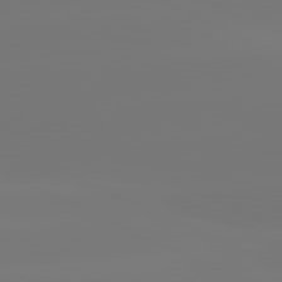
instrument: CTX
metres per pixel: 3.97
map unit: lApd
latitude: 81.4048
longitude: -148.8947
